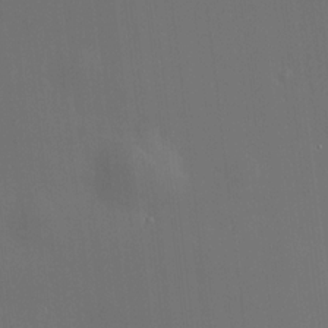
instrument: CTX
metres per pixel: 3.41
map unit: HNhu
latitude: 10.5168
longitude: 10.4062
